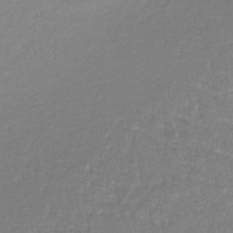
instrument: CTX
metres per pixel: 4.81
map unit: lHb
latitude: -40.8408
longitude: 65.4077
